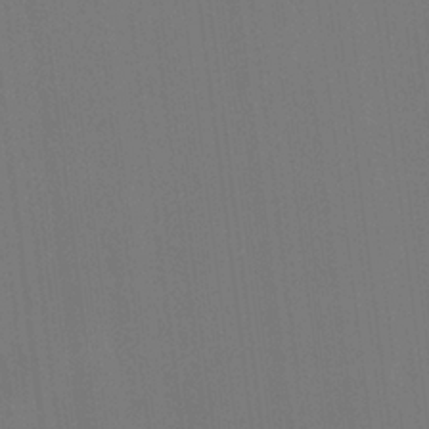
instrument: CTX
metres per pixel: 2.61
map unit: HNhu
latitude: 5.1025
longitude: 12.3117
